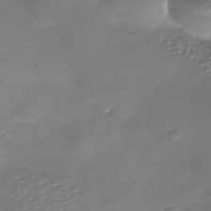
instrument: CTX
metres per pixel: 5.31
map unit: Nhe
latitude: -36.9541
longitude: -89.8962
